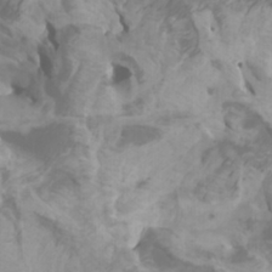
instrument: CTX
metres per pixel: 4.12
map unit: Htu
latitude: -6.2739
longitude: -76.3845
